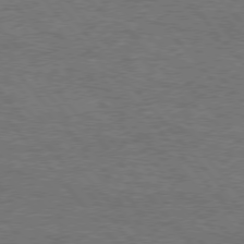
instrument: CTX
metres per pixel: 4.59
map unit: Hpe
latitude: 75.6316
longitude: -151.9339
